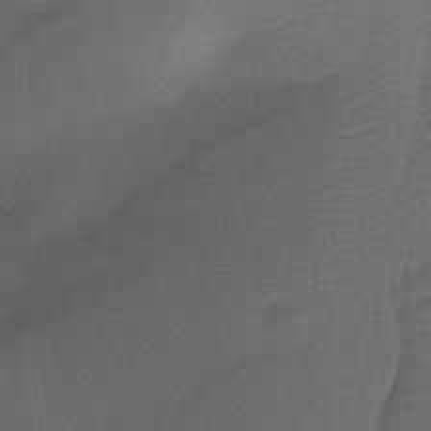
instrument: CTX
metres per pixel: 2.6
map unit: Htu
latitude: -11.1431
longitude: -72.2145
